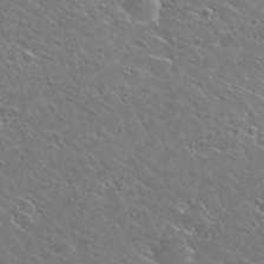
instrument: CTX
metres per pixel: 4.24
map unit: Hto
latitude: 28.2900
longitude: -48.4412
